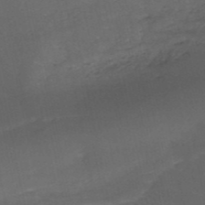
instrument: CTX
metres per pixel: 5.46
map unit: HNb
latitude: -52.2550
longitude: -38.4034
